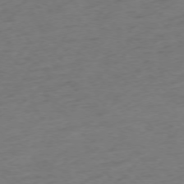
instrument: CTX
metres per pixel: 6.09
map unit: Ap
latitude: -76.0472
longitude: -80.5357
